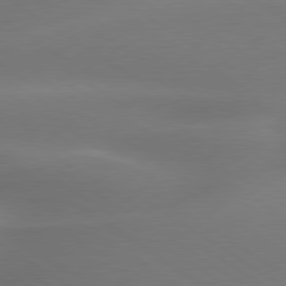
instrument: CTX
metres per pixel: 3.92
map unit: lApd
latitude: 79.6694
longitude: -135.0647
